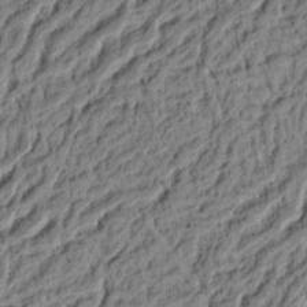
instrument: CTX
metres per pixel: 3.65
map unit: Ht
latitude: 8.8002
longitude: -75.5371
